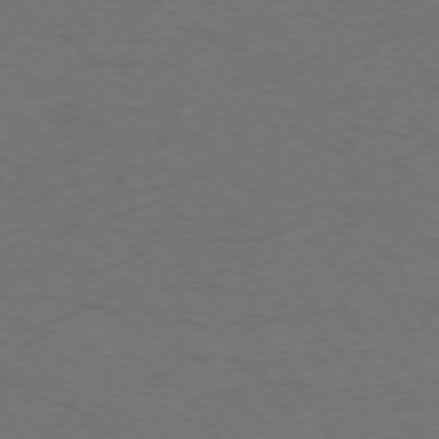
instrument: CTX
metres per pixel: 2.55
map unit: Ap
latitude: -76.1606
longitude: -70.1578
